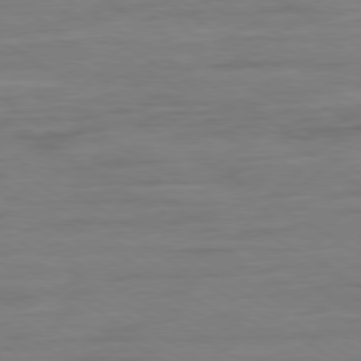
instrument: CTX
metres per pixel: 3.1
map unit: Ap
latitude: -80.0850
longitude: -103.7827
